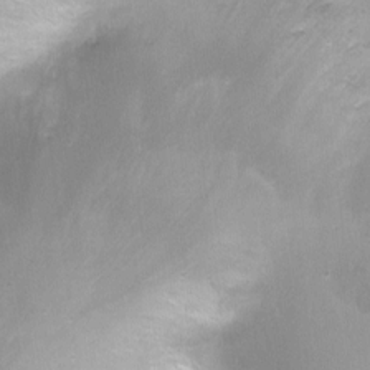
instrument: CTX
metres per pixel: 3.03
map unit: Ht
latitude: -9.5588
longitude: -28.3845
